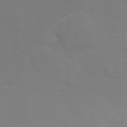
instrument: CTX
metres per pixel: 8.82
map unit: Nhu
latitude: 25.5749
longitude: -54.2144
